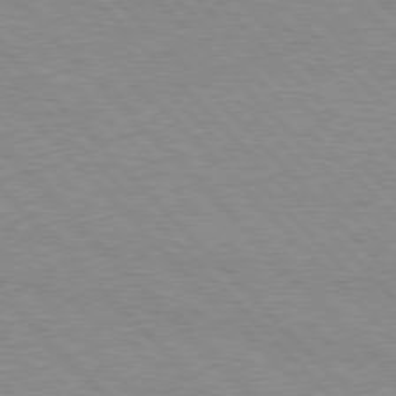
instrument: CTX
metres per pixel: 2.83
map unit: Hpe
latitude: 76.8380
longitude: -152.7247
